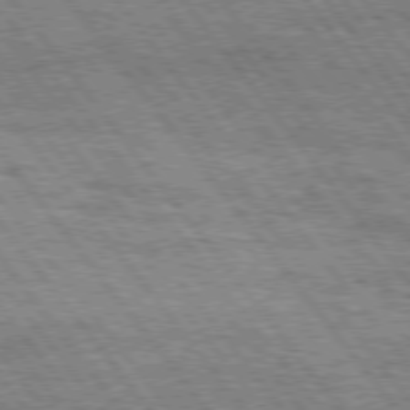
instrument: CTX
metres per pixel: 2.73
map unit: Hpe
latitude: 75.6316
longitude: -152.6869
